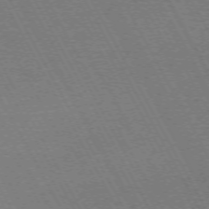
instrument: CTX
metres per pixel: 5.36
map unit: Hpe
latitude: -72.3684
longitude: 11.0675
